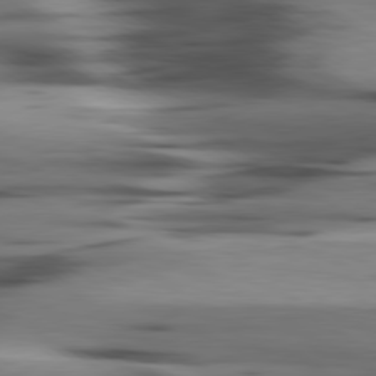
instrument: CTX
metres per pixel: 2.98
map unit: lApd
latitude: 80.4034
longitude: -121.4616
